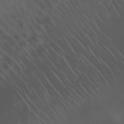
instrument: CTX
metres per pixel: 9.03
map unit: Nhu
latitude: 23.2726
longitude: -65.0836
